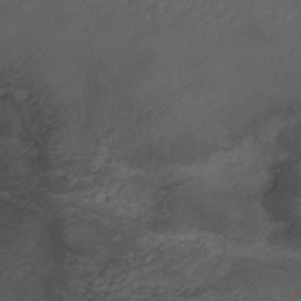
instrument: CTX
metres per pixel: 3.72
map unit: ANa
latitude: 42.1956
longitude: 28.0472
